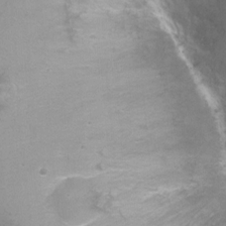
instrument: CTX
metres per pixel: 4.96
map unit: Ht
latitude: -6.5384
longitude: -33.1781
